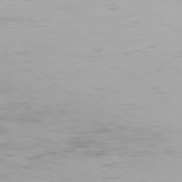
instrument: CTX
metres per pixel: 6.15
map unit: Ap
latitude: -78.1416
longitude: -94.3090
